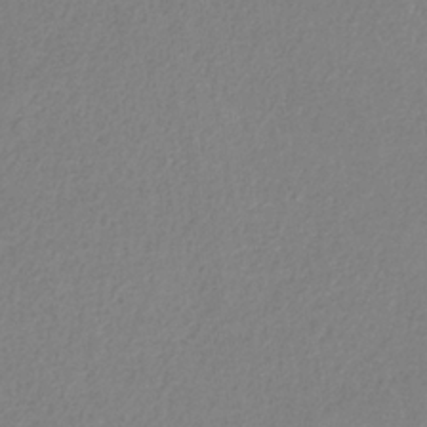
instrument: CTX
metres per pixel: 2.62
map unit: HNb
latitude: -33.6533
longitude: 54.9920
